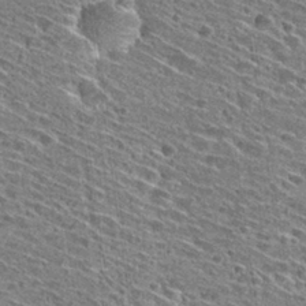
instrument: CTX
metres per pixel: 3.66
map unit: Hto
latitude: 29.2915
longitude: -45.1403
